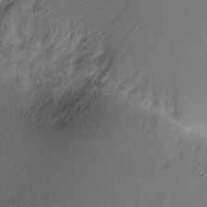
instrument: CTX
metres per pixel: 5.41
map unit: Nhu
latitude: 2.7813
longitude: -75.8017
